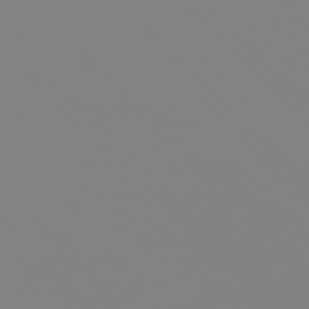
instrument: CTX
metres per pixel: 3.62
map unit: Hpe
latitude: 77.4237
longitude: -161.6883
